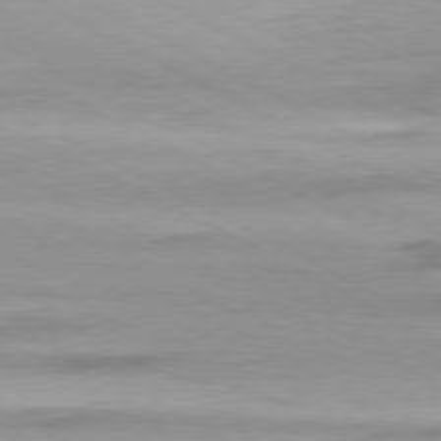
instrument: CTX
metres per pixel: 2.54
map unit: Ap
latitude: -80.4251
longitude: -61.1781
